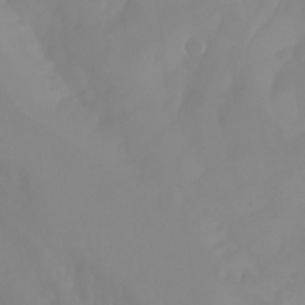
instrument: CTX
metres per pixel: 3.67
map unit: Aa
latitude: -13.5966
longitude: -58.9892
